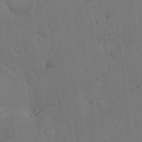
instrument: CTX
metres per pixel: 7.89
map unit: Hto
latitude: 18.3656
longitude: -59.9906
